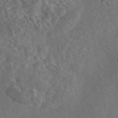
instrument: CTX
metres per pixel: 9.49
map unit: eAb
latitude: 43.7072
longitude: 115.9367
